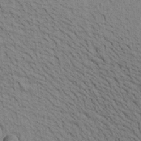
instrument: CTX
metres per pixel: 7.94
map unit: Aa
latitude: 22.1767
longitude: -138.8947
